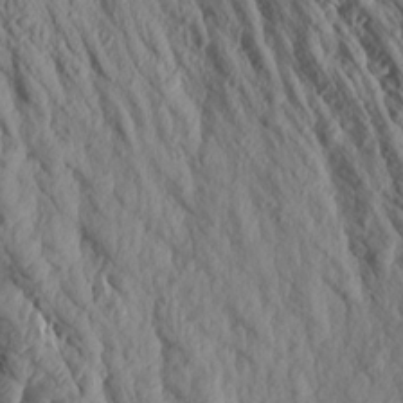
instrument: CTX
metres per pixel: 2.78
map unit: Aa
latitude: 17.5938
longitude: -146.1200
